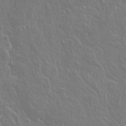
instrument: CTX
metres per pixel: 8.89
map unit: lAvf
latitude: 14.5735
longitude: -127.9339
